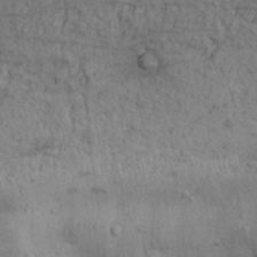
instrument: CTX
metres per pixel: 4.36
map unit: Nhu
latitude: 22.4790
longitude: -68.1200
